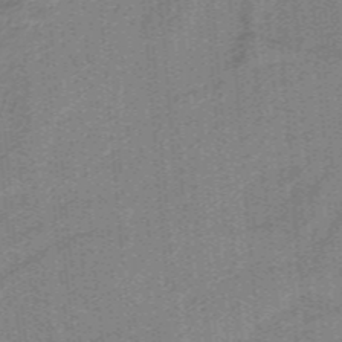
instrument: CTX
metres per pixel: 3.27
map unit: HNb
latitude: -38.8030
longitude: 53.7288
